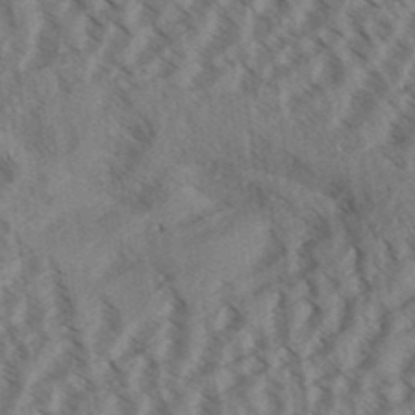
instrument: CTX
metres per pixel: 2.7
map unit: Aa
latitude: 31.3482
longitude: -138.9514
